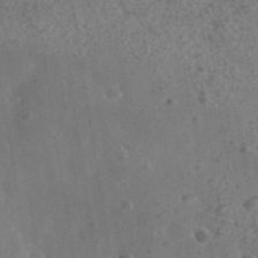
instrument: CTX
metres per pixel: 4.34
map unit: Nhe
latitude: -36.4062
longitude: -130.2901
